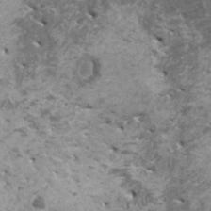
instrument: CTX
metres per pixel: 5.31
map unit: HNhu
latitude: -0.6519
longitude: 3.2186
